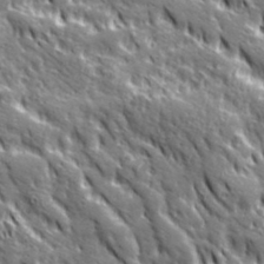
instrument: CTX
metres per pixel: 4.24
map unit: Ave
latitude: 20.2145
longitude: -135.2159
